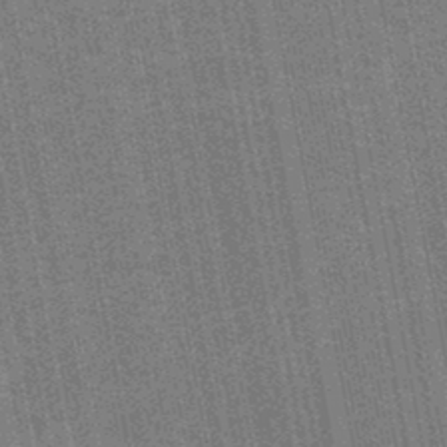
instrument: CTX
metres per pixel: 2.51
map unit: HNb
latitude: -45.6533
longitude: 52.9163
